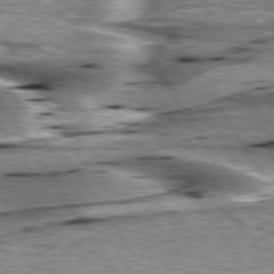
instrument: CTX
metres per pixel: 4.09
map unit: lApd
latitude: 75.7450
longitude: -59.9528
